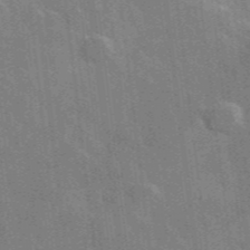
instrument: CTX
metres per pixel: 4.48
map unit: lHvf
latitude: 36.2145
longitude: -91.0836
